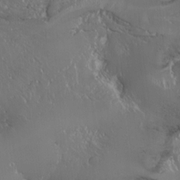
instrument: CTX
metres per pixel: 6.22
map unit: Nhu
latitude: -6.3306
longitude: -90.9892
